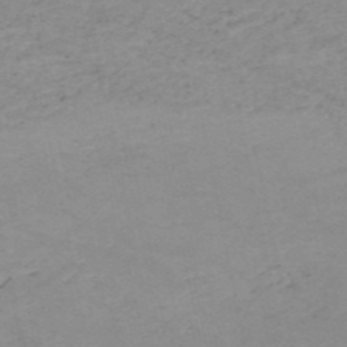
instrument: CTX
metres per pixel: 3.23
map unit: HNb
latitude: -51.8989
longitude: -51.8016
